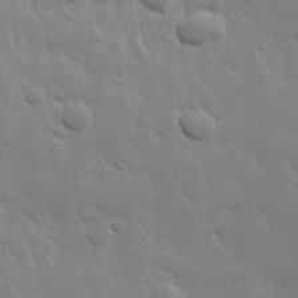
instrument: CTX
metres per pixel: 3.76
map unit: Hve
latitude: 24.3656
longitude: 145.7856
